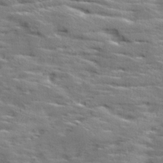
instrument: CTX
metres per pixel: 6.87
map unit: Ave
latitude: 18.7246
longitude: -136.1011
